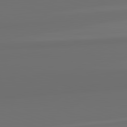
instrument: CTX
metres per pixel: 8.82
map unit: lApd
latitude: 82.6112
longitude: 163.1242
